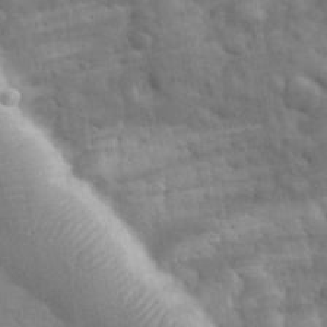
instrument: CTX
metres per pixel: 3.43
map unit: eHh
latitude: 32.1011
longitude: -70.8002
